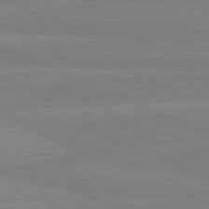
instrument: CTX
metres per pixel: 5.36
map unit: lApd
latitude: 81.3859
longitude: -178.9892
